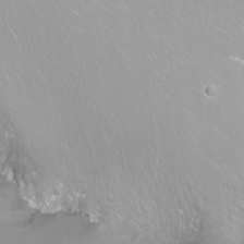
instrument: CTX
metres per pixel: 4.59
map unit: Nhu
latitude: -11.2187
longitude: -65.9339
